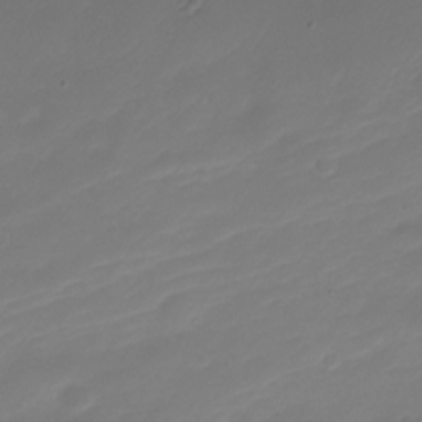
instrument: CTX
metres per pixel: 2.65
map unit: Nve
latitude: -21.5210
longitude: 105.7288
